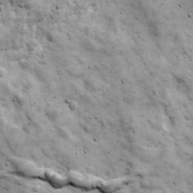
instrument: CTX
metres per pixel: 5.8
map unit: Ave
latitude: 17.4993
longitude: -134.1011
